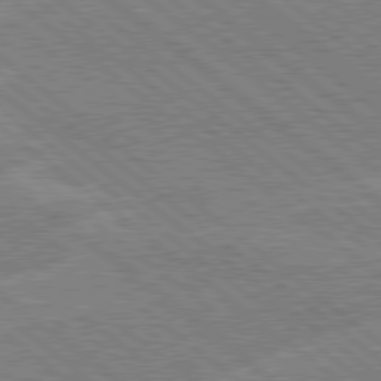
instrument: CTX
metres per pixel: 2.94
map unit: Hpe
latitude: 78.6113
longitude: -160.4979
